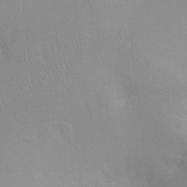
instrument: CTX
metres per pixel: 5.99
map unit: Ht
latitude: 3.0647
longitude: -25.3103
